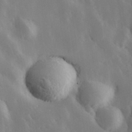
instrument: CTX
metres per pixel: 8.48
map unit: Hve
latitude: 33.1403
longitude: 149.8990
